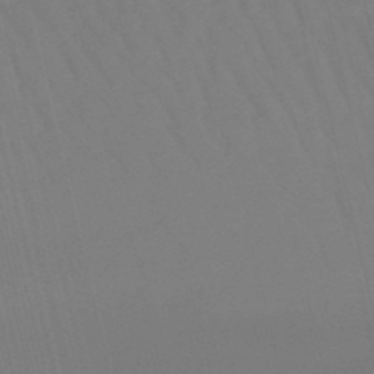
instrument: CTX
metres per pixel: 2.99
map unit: lHb
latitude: -49.5210
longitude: 76.1039
